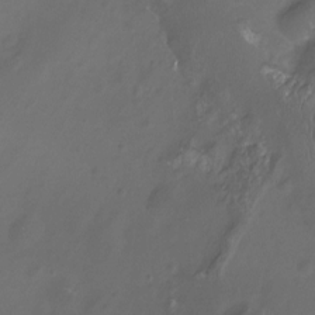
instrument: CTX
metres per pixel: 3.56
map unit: Nhu
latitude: -12.0661
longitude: -40.9135
